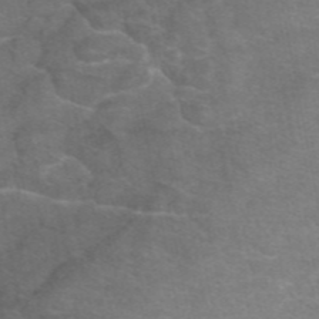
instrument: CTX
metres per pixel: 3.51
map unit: eAb
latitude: 46.4979
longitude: 102.0850
